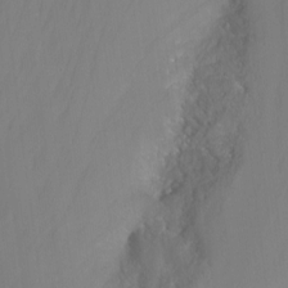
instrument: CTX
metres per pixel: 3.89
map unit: Hto
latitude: -13.5588
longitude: -43.4804
